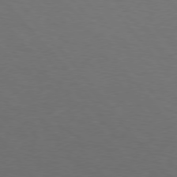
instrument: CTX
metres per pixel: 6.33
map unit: Hpe
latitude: 75.7828
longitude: -144.8758
